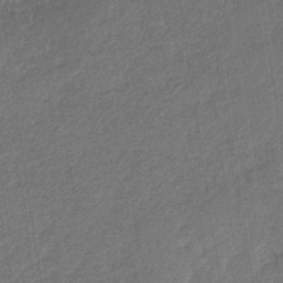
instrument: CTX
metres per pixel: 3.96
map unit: eHb
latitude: -33.8423
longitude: 74.5385
